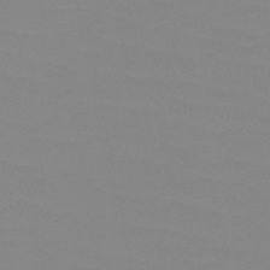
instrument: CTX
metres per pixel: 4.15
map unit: HNb
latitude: -49.1620
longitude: -49.6694
